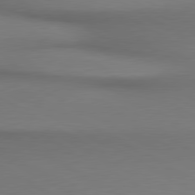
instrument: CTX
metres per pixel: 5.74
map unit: lApd
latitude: 80.5168
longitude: 155.7289
